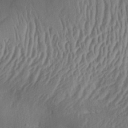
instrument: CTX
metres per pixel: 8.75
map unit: Aa
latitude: 30.5168
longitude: -132.8380
